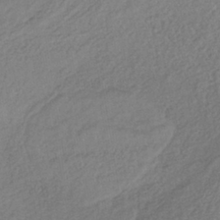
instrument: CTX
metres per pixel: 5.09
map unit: lHb
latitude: -37.9178
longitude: 68.5384
